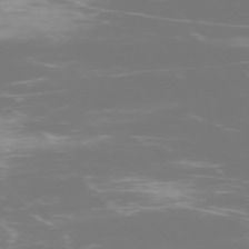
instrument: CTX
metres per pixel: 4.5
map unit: Ap
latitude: -75.9178
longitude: -75.4615
